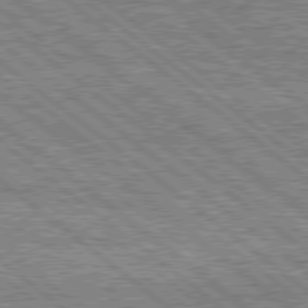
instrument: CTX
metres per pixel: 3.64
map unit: Hpe
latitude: 78.2523
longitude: -121.1026
